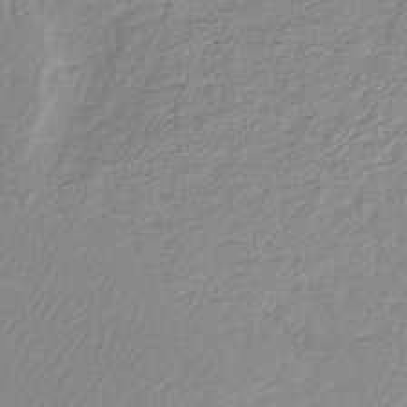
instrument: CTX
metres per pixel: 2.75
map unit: lHb
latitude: -41.3321
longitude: 72.0850
